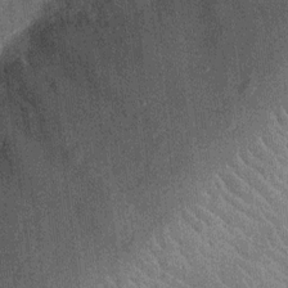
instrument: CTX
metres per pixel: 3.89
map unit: Nhu
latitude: -12.4251
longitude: -23.6127
